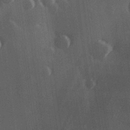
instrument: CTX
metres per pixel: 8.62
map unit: Hve
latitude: 27.2159
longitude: 147.6533
